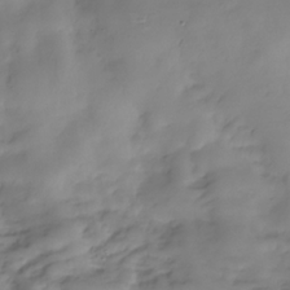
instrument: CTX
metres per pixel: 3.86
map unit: Hve
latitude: -30.0661
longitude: 94.2550
